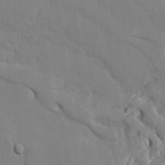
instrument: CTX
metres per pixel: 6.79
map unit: Ave
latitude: 16.9136
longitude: -140.9135
